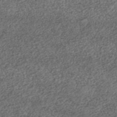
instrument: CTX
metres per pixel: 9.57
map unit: ANa
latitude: -42.4628
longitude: 108.9731
